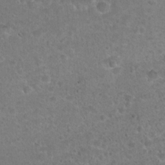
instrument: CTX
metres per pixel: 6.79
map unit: Hto
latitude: 21.8395
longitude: -48.3467
